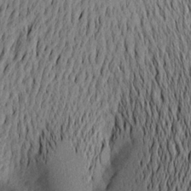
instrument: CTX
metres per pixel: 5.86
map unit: Aa
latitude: 20.1956
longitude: -143.2348
